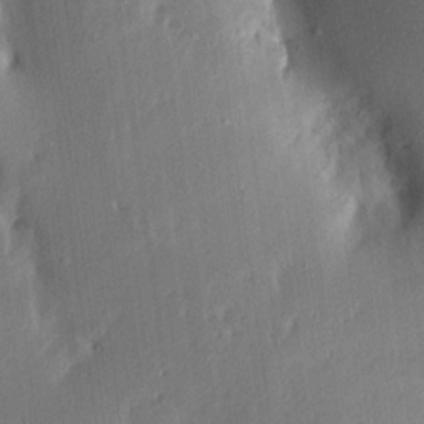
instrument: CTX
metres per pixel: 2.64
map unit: Aa
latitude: 15.6883
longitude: -148.9136
